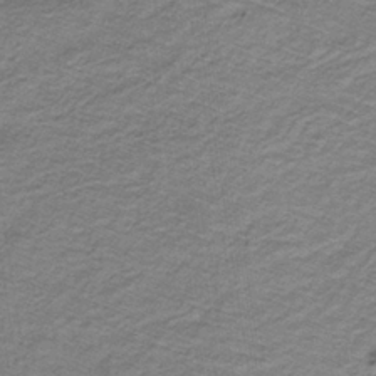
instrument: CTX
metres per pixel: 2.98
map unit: lHb
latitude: -32.3118
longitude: 65.5399
